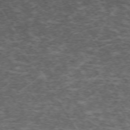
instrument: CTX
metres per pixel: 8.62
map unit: Hpe
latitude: -71.6155
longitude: 14.1039
